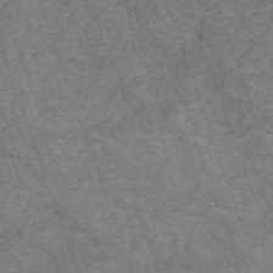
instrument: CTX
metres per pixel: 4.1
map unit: HNb
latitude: -54.4629
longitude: -48.1011
